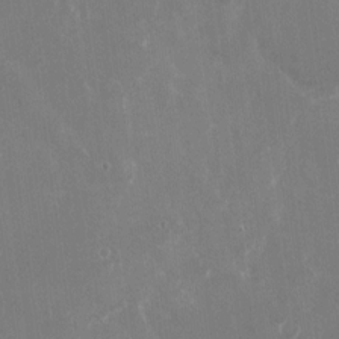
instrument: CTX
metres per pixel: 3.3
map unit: Nhu
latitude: -22.3684
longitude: -72.3846
